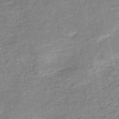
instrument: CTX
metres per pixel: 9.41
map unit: HNb
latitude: -53.3887
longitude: -40.5356
